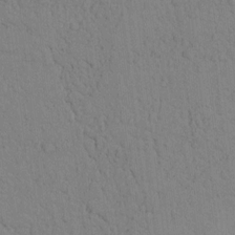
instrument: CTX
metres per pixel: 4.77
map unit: lAvf
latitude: 9.0836
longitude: 168.6329
